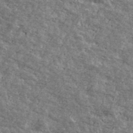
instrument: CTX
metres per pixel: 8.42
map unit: Ave
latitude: 40.8569
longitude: -108.8002
